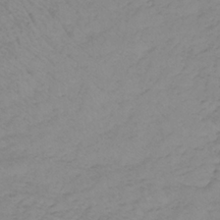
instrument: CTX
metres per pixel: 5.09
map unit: lHb
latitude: -33.2754
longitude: 67.6155
